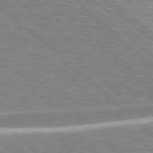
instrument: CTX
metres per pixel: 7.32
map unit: Hpe
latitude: 78.4790
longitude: -156.9324
